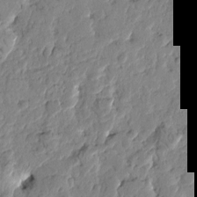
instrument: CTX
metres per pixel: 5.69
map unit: Htu
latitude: -1.4077
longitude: -178.2145
